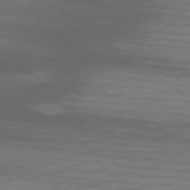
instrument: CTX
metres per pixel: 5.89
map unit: lApd
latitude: 74.2712
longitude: -78.5357
